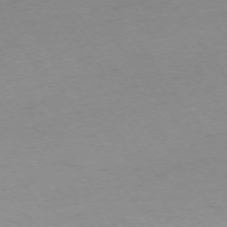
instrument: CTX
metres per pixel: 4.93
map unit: Ap
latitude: -74.3685
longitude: -73.4049
